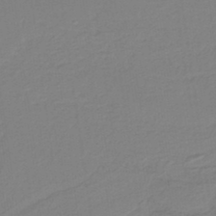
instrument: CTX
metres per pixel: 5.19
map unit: HNb
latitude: -37.7666
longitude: 56.1228
